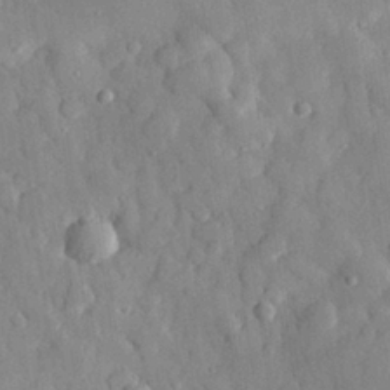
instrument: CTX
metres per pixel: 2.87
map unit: eHh
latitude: 29.1025
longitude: -77.8961
